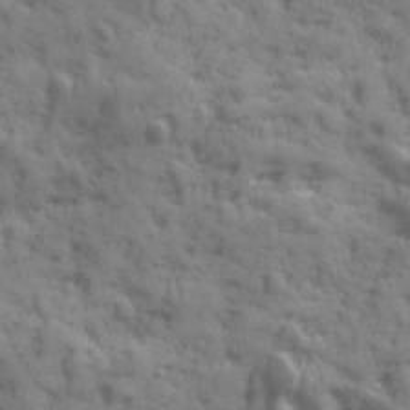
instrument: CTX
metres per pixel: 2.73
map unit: Ave
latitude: 19.1403
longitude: -132.0822
